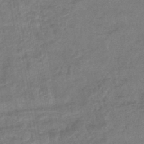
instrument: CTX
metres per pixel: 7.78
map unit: lHb
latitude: -43.8044
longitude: 80.7274
